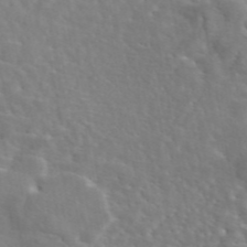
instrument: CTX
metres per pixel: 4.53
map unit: eAb
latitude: 45.1025
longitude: 117.2186
